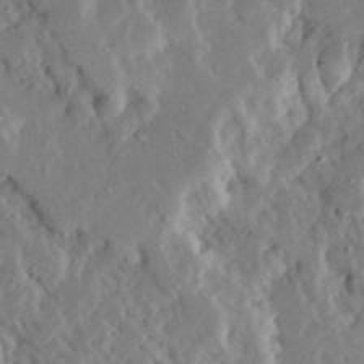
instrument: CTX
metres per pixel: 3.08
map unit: Ave
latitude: 23.3482
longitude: -131.2159
